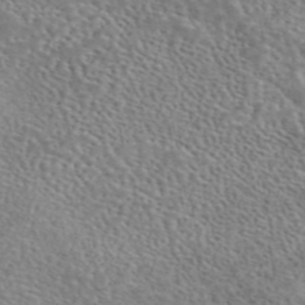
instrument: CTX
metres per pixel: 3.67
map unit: eAb
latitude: 44.4790
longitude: 113.9556
